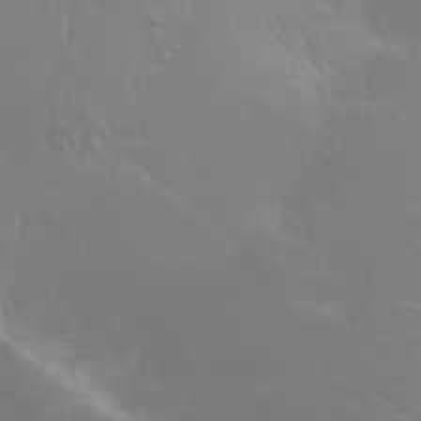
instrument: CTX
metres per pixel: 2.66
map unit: Ht
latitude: -2.6896
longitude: -60.7624
